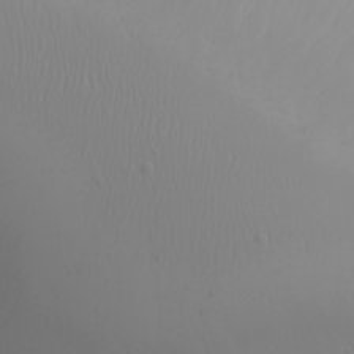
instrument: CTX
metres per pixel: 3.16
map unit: eHh
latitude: -5.2942
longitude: -84.4223
